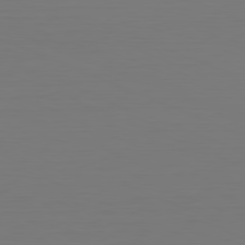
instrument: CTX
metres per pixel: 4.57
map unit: Hpe
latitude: -81.6344
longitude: 7.8233
